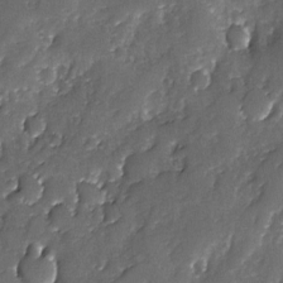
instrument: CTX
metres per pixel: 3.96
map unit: Ave
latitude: -7.5966
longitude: -118.0633
